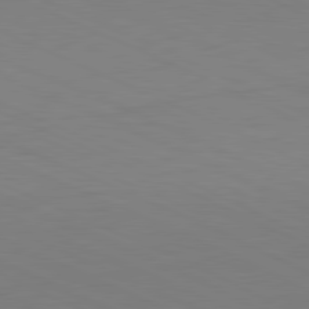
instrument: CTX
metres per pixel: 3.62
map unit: Ap
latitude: -81.9745
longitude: -71.9906
